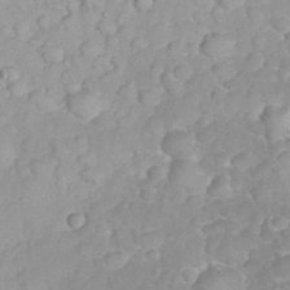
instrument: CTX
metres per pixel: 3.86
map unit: eHh
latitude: 32.4601
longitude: -62.9514
